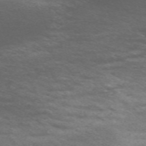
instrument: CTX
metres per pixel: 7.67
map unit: Nve
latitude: -58.7652
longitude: 66.1417
